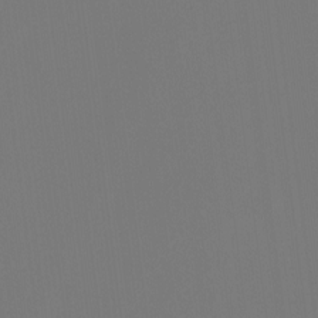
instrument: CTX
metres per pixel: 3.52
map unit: Htu
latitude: -14.0661
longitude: -48.6302
